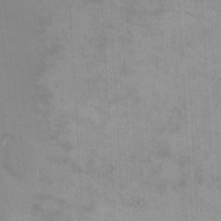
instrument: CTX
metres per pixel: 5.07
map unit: eHh
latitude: 4.4034
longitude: -69.0270
